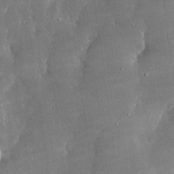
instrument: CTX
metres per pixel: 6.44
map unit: lHvf
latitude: 30.9514
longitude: -93.2159
